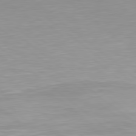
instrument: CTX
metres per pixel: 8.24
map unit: lApd
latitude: 79.2726
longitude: -176.5734
